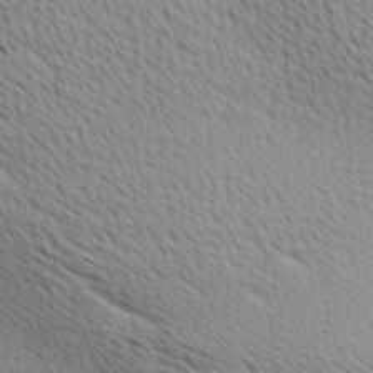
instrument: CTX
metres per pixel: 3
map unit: Ave
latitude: 11.1592
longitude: -107.4615
